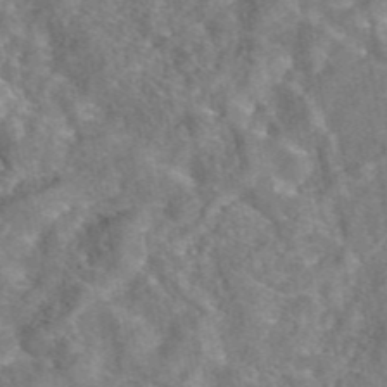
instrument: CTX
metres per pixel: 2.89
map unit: eAb
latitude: 45.2915
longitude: 107.3132
